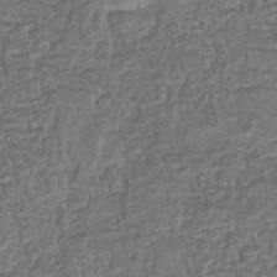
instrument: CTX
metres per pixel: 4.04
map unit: eHb
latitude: -35.3321
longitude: 80.5196
